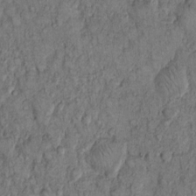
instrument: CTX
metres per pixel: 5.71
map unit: Hto
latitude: 10.6302
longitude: -59.9339
